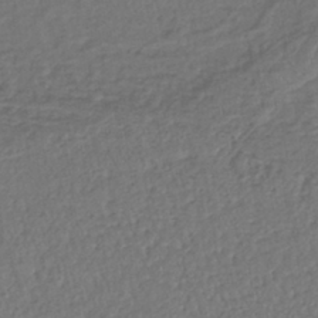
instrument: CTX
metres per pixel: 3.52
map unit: lHb
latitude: -38.8030
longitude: 61.9556
